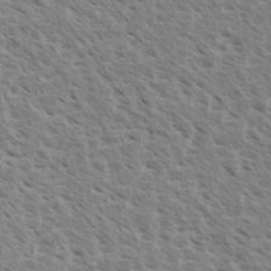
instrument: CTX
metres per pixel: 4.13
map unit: eHh
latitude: 33.8583
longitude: -140.5167
